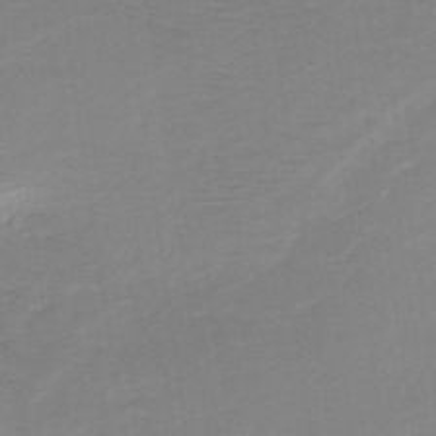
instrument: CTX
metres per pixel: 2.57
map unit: HNb
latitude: -49.4077
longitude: -45.4804
